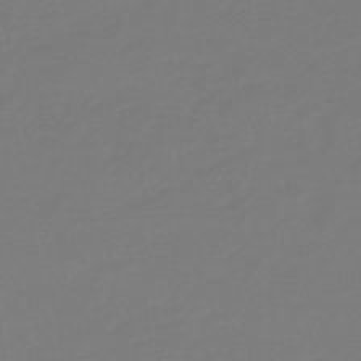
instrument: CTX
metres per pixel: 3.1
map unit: eHb
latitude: -46.5951
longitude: 88.4440
